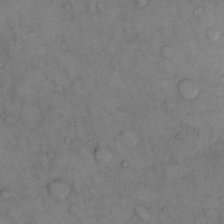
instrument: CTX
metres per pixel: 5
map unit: eHh
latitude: 12.0822
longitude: -62.9703
